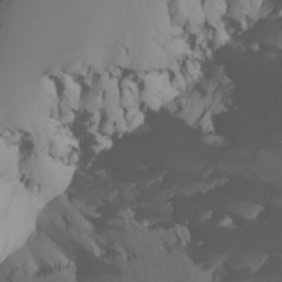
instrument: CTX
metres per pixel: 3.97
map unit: Nhu
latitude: -6.3117
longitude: -93.2537
